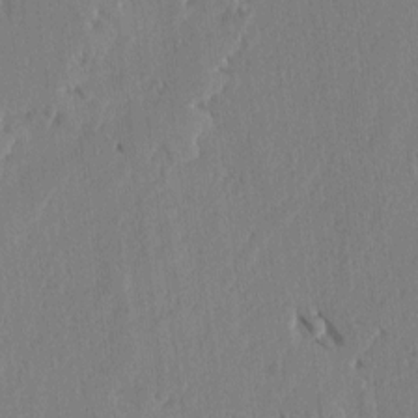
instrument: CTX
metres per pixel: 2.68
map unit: lAvf
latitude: -5.0486
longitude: -113.8016
